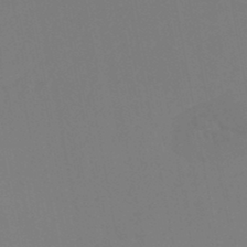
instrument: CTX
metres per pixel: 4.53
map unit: HNhu
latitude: -46.3495
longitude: 93.4454
